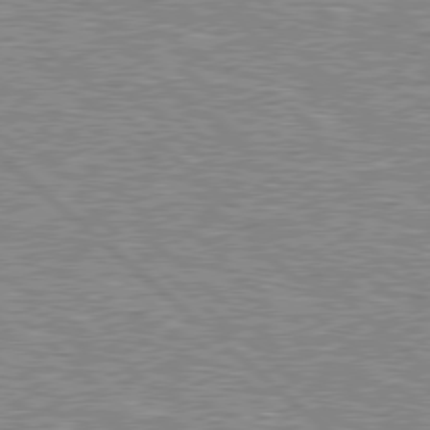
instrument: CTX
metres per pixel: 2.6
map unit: Hpe
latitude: 78.5168
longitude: -156.9324
